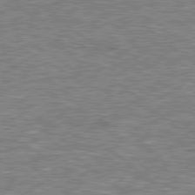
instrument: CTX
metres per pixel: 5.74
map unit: lApd
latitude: 78.9325
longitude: -157.6127
